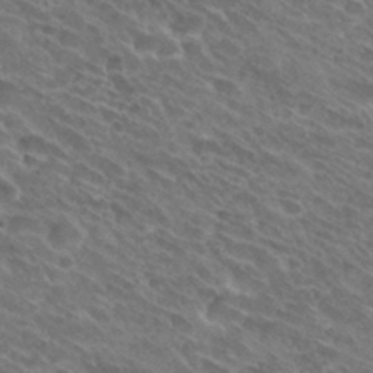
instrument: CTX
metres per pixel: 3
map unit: Hto
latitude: 31.6694
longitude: -44.2900
